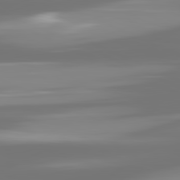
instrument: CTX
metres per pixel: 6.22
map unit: lApd
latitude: 81.9339
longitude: -166.2711
